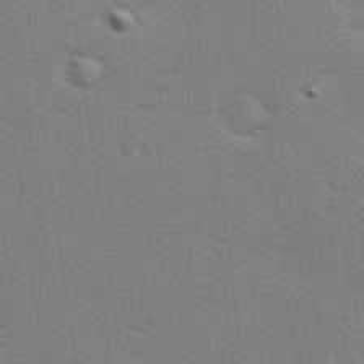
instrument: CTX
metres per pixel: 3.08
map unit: Hve
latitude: 26.4412
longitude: -94.2334
